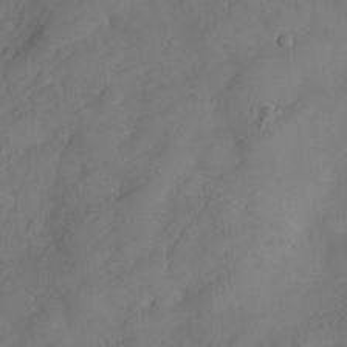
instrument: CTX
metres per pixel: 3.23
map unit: Nve
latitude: -26.3873
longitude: -148.4979
